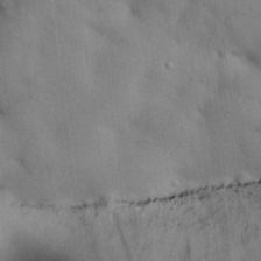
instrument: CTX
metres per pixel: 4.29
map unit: Nhu
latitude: 26.6302
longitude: -71.0836
